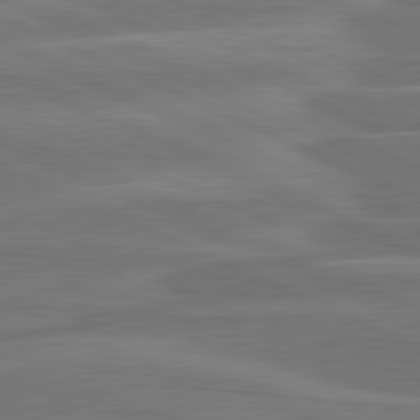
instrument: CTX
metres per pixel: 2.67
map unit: lApd
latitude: 81.6883
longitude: -135.4237
